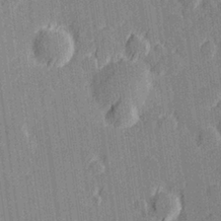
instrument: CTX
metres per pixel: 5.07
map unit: Hve
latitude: 27.2159
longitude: 144.4062
